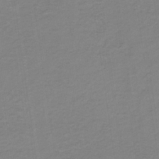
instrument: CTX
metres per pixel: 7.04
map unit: lHb
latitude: -34.4062
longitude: 68.9352
